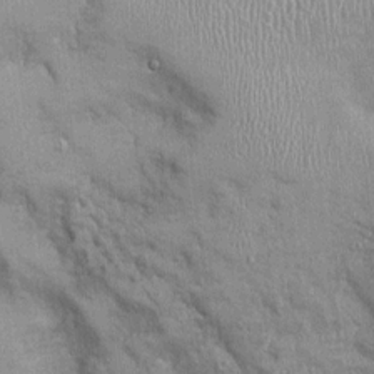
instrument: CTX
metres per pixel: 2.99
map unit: Ht
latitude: -2.1038
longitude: -13.7072
